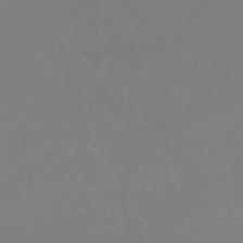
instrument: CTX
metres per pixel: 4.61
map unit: lHb
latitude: -49.0298
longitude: 80.6141
